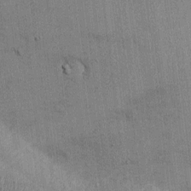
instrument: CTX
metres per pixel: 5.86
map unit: Ht
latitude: -3.2187
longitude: -13.8206
